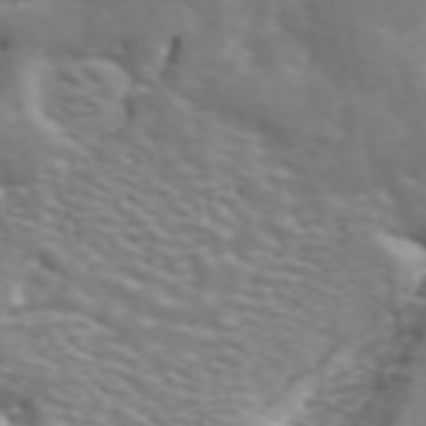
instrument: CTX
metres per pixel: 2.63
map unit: ANa
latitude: 44.8002
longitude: 28.3873
